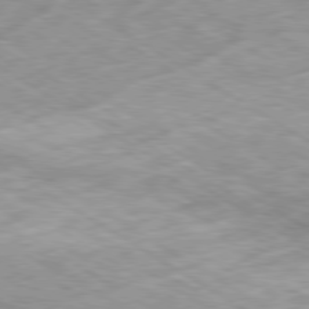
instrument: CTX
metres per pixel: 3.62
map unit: Ap
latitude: -80.4251
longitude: -72.5357
